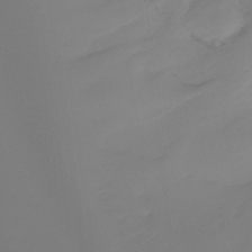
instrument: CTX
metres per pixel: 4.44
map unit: Htu
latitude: -15.8234
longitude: -46.5168
